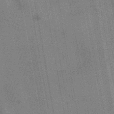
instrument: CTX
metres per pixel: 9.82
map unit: HNb
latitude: -44.4818
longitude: -37.6694
